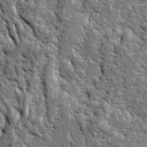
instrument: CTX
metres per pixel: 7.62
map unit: Ave
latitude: 16.2712
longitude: -134.1766
